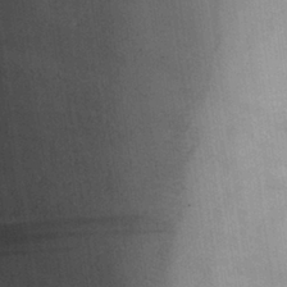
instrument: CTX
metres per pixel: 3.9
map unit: Aa
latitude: 27.0836
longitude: -134.2333
